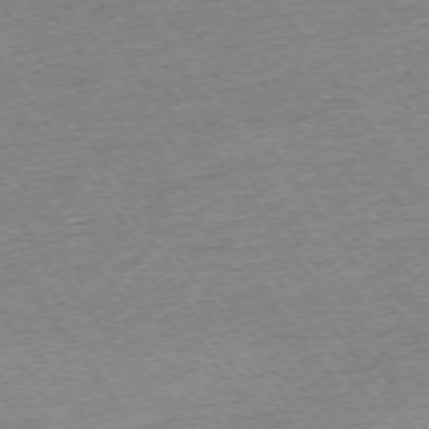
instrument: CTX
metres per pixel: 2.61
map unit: Ap
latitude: -74.7275
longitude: -88.7247
